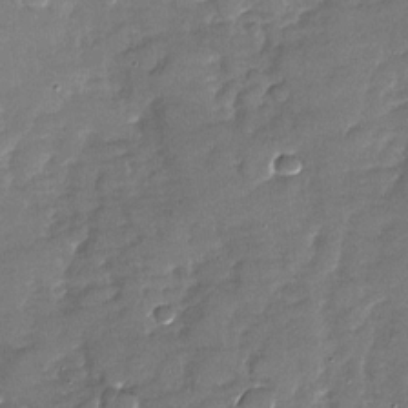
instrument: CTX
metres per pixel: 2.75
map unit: Nhu
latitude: -27.1431
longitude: -62.2712
